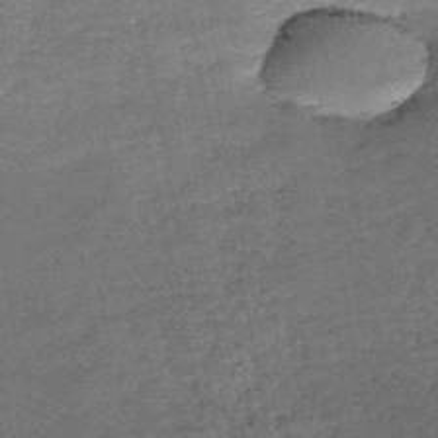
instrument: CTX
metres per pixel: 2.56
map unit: HNb
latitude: -51.0675
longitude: -49.3104
